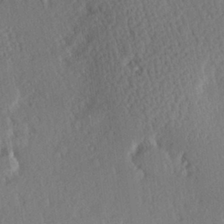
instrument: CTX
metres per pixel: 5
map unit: Hve
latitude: 27.1025
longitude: -93.7449
